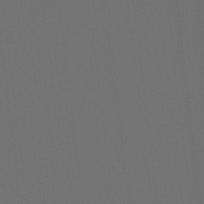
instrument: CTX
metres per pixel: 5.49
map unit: Hto
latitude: -7.7666
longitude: -50.9135
